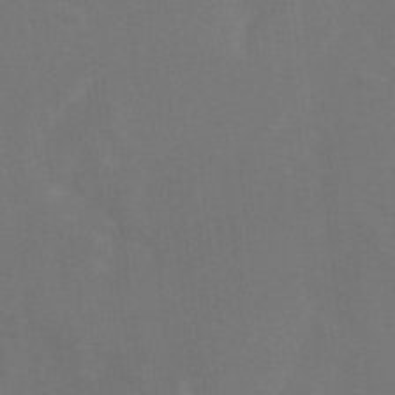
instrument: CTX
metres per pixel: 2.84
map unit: Ave
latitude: 1.2159
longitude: -112.7813
